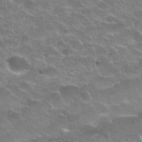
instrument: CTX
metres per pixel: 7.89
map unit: Nhu
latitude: 25.3670
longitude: -50.7435
